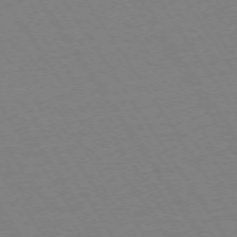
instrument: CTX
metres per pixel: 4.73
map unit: Ap
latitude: -73.8044
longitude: -83.4804
